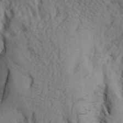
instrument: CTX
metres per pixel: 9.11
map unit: Aa
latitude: 27.8395
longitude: -132.1956
